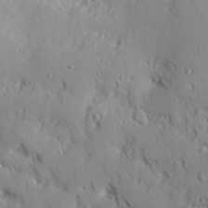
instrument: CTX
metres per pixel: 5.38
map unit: Ave
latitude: 13.3860
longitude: -101.7072
